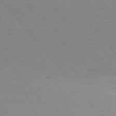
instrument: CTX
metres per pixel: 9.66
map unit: Hpe
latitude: 75.5749
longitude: -143.7639
